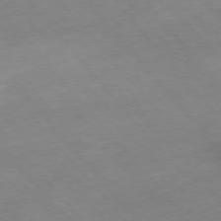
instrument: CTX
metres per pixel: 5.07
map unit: Hpe
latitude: -76.5385
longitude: -18.1577
